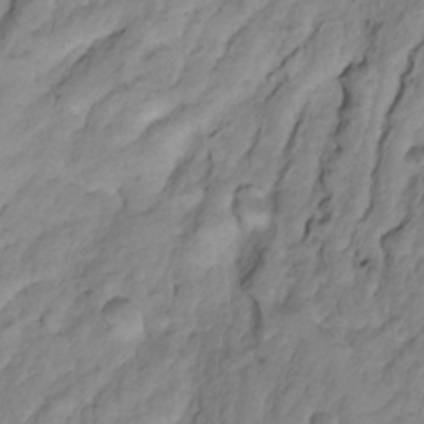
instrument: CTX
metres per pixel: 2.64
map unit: Nhe
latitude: -1.5211
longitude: -58.4034
